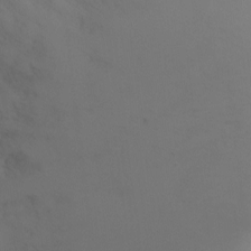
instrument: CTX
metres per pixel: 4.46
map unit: Ht
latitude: -4.8786
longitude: -29.1592
